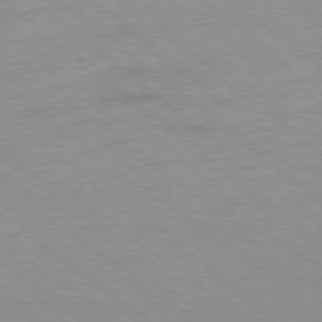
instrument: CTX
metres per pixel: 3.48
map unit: Hpe
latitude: -78.4440
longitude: -19.8583
